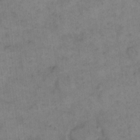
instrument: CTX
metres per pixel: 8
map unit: eHh
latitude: 14.1200
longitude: -66.2144
